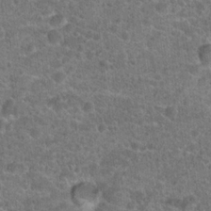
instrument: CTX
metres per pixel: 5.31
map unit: Hto
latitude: 19.7071
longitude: -42.8380
